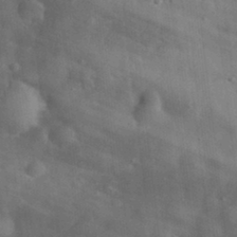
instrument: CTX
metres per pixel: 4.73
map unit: eHh
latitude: 31.3293
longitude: -71.8583
